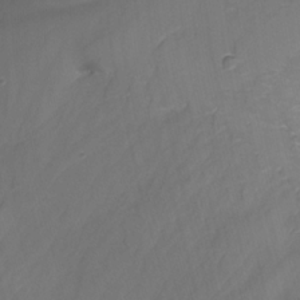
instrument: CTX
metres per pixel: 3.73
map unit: Nhu
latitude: -15.5022
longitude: -56.1388
